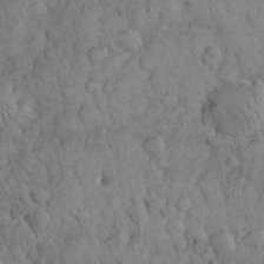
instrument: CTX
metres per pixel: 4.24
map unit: eHh
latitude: 32.4979
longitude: -66.0444
